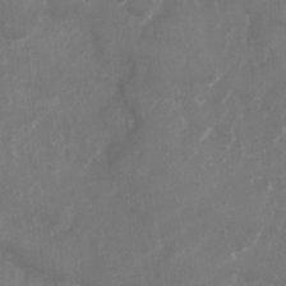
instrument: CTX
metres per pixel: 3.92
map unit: Nhu
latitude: 5.1403
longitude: -16.9136
